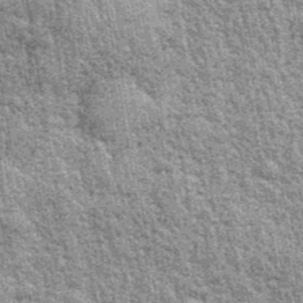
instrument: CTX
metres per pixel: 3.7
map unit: eHh
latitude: 40.4601
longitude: -55.9528
